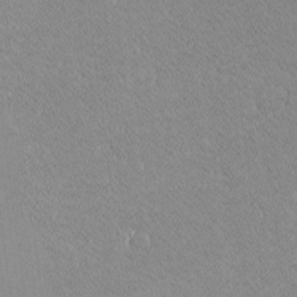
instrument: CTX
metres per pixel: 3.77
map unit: lHvf
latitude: -12.4062
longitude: -104.1956
